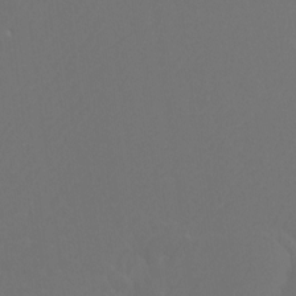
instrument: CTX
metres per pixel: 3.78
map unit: Htu
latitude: -11.8044
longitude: -70.8380
